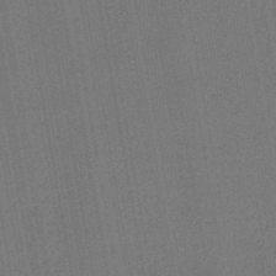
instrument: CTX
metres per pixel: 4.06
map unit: lHb
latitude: -43.5966
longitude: 63.2187
